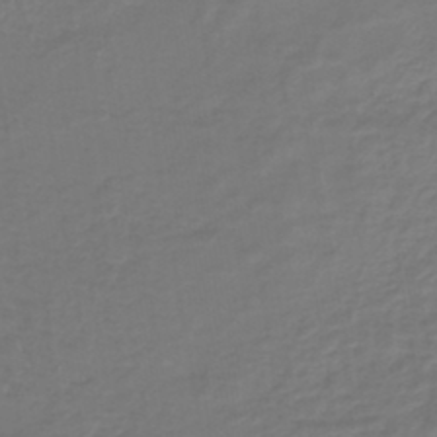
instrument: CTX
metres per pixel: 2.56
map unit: lHb
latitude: -42.7085
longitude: 65.8612
